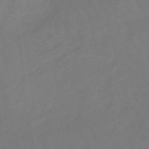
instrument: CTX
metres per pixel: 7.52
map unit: lHb
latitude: -49.0109
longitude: 83.5966
